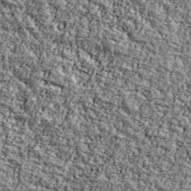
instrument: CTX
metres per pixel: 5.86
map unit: Ave
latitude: 42.2145
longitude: -110.5735
